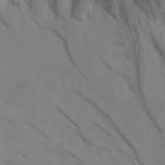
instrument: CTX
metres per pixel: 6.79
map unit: Htu
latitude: -6.9353
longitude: -68.4412
